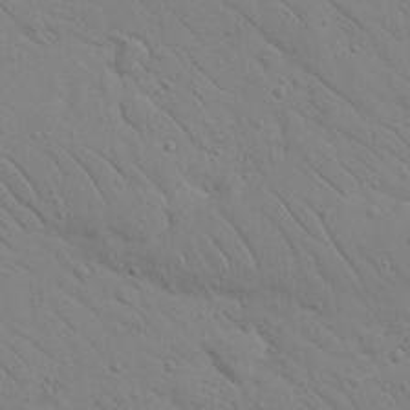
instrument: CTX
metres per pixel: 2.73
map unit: Nhu
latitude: 23.4426
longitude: -74.1389
